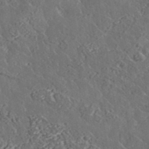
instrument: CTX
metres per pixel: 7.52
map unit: lHvf
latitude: 37.6127
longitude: -91.4993
